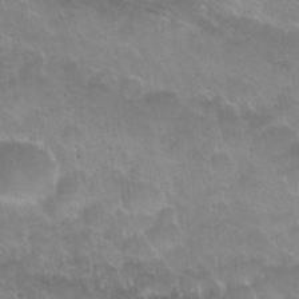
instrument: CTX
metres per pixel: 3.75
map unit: Nhu
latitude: 25.3859
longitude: -51.4426
